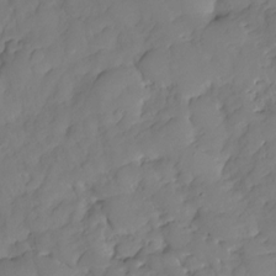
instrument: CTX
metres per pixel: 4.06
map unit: HNhu
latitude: -25.1620
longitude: 49.4077
